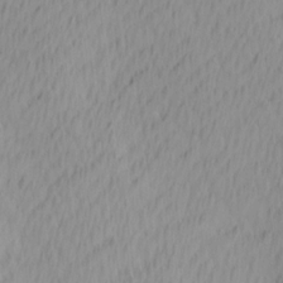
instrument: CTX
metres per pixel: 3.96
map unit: Ave
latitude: 12.7624
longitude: -106.7435
